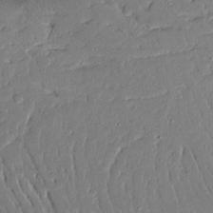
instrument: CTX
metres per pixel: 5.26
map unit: Ave
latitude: 15.1970
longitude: -140.1199
